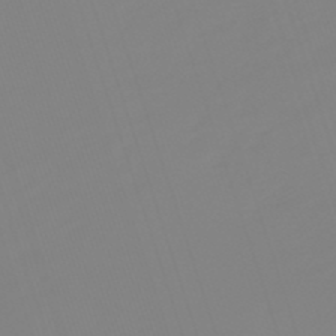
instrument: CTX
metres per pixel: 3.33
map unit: lHb
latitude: -49.2187
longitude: 81.9367
